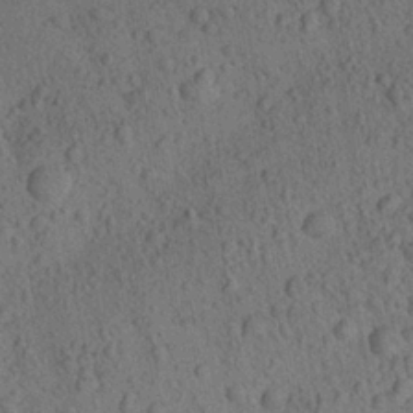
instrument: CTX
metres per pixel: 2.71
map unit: Aa
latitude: 23.2159
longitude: -143.2915
